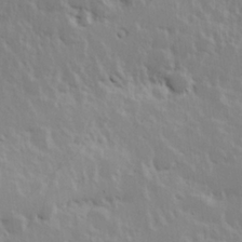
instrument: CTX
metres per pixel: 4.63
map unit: Hve
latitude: 24.8002
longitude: 145.4077
